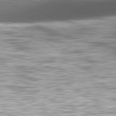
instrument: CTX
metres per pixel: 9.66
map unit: Hpe
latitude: -80.9353
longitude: 19.0486
